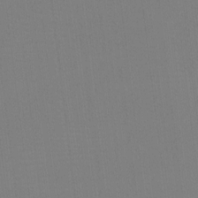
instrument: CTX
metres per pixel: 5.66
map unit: eHh
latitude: -4.1605
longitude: -79.7450
